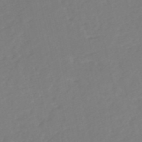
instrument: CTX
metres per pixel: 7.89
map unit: eHh
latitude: -53.3320
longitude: -24.3467
